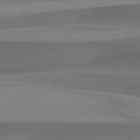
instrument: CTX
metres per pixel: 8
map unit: lApd
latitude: 79.7828
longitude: -87.7072
